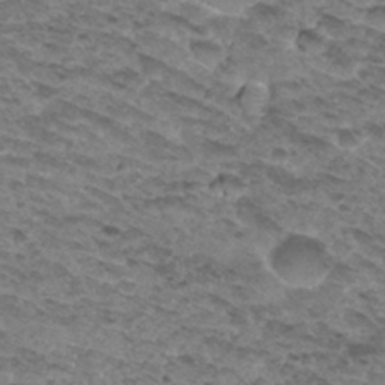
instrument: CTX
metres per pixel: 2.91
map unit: Hto
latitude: 30.9892
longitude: -48.0822
